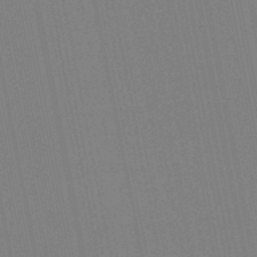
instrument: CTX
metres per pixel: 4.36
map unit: lHb
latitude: -47.7288
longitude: 78.3684
